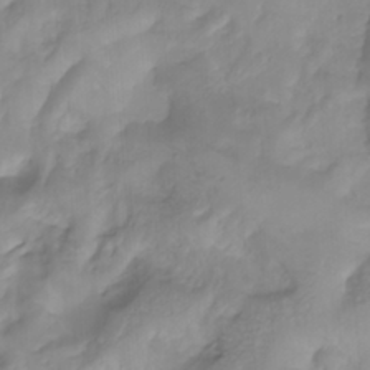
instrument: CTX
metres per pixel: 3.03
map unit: Nhu
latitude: -4.4629
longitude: -84.6869
